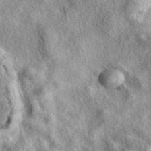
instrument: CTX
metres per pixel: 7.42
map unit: eAb
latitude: 39.5560
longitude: 111.6911
